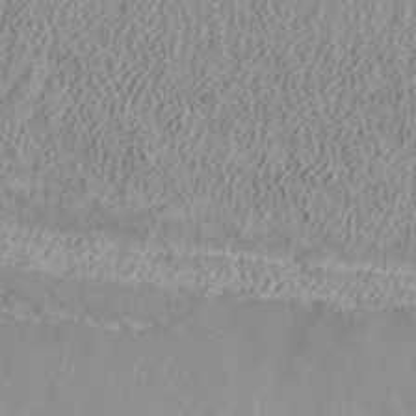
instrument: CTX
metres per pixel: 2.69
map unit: ANa
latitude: 40.1199
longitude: 23.7478
